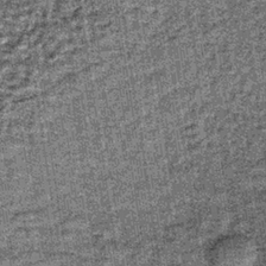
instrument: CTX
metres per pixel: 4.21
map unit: lHb
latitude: -37.3887
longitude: 64.4818
